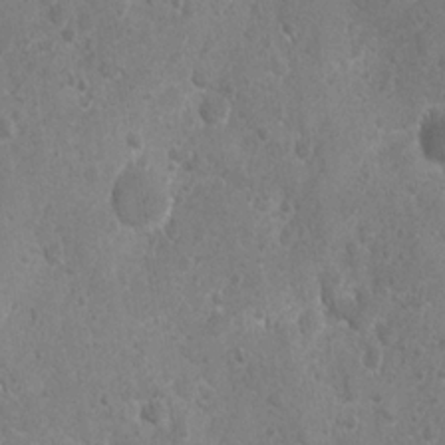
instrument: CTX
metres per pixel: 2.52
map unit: Ave
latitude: -10.7085
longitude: -119.9528
